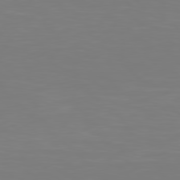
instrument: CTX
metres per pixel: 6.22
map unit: Hpe
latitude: 78.4223
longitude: -167.3670
